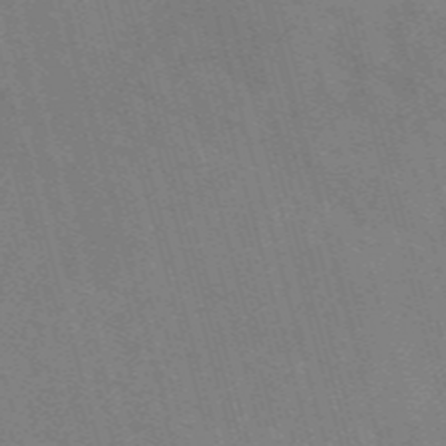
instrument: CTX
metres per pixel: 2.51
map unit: Nve
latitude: -59.0108
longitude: 62.8786
